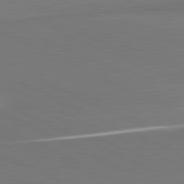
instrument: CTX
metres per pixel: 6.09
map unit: lApd
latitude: 81.3482
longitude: 156.8030
